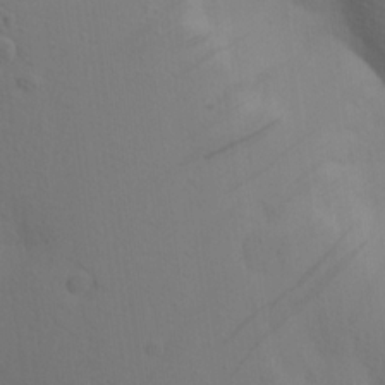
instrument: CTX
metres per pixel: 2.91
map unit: Aa
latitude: 19.4615
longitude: -143.8583
